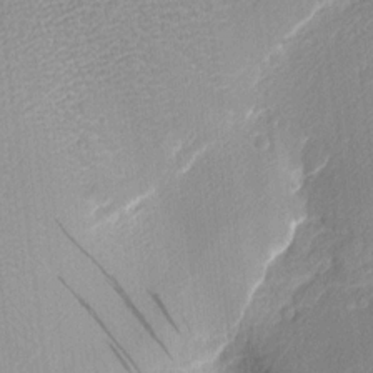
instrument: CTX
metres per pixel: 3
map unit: Nhu
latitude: 1.7260
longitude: -76.5356
